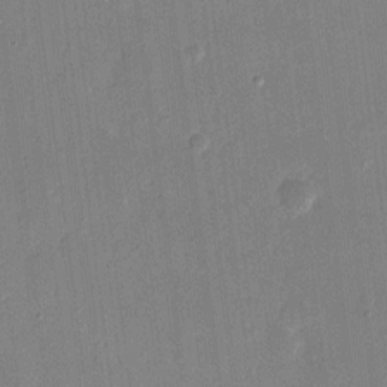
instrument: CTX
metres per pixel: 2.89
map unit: eHh
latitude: 10.0255
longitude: -68.7246
